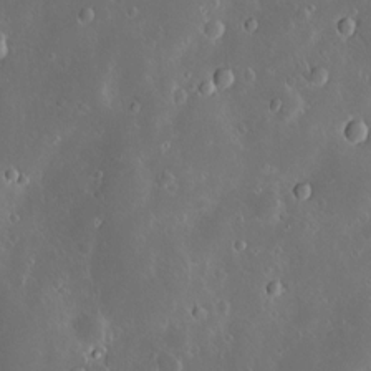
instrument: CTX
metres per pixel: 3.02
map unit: Hve
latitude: -11.3321
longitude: 174.9730
